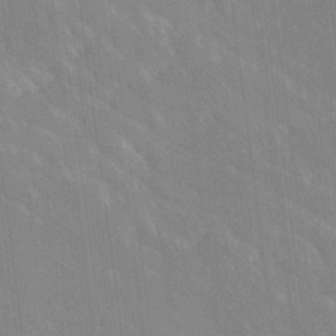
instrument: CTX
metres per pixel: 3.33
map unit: Ave
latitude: 19.2537
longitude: -136.4223
